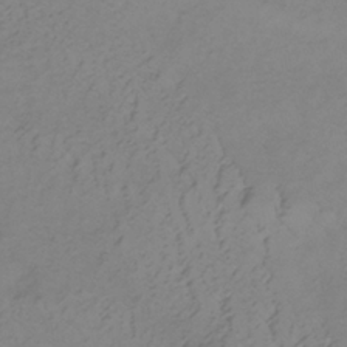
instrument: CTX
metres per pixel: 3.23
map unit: lHb
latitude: -35.0108
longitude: 70.4440
